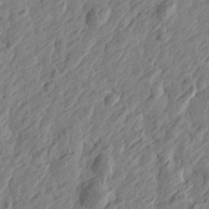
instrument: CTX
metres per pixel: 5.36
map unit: Htu
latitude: -3.0864
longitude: -179.2348
